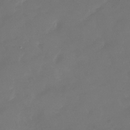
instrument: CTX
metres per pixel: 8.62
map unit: Nhu
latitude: -28.2362
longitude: -72.3846
